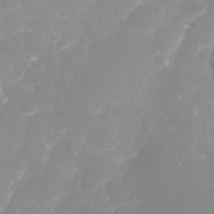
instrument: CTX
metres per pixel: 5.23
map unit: eHh
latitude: 31.7639
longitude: -62.9892
